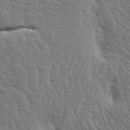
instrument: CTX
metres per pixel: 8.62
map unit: Aa
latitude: 8.2712
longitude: -134.2711
